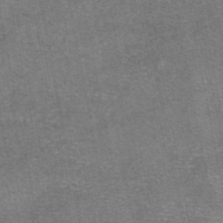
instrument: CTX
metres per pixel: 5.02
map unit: eAb
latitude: 47.8017
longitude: 103.8800
